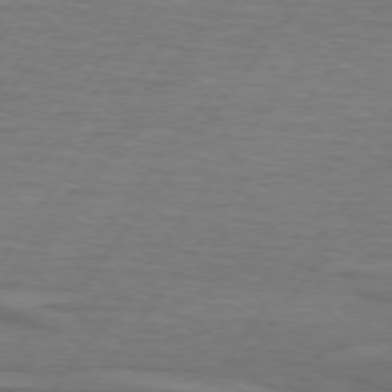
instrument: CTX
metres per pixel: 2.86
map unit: lApd
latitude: 74.4034
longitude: -78.8758
